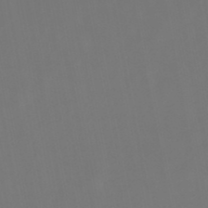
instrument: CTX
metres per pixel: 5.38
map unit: lHb
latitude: -47.4076
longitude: 74.3685
